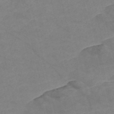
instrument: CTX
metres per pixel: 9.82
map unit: Nve
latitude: -57.1242
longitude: 50.6896
